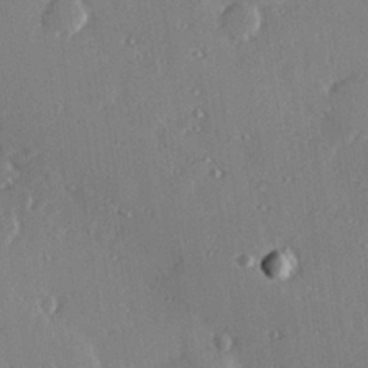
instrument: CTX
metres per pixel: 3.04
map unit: Hve
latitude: 26.3845
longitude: -93.5182
